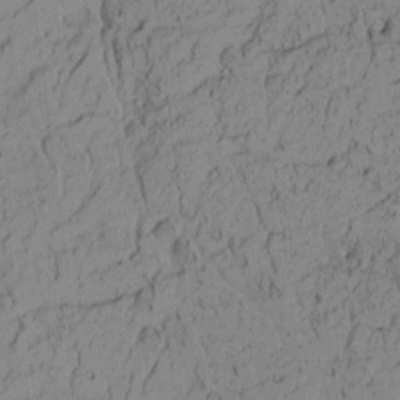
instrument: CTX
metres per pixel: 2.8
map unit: Nhu
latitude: -6.2550
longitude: -153.4993
